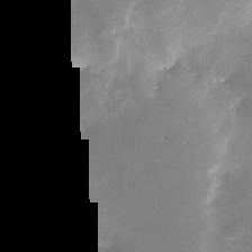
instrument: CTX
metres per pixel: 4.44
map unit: Nve
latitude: -25.3321
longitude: -108.9135
